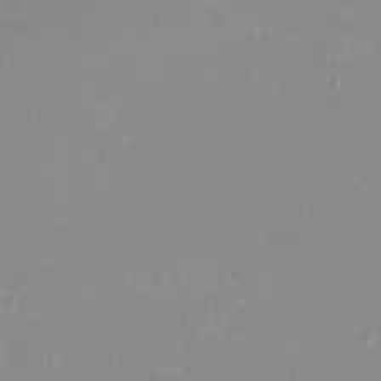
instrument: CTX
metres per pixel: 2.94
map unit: eHh
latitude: -4.2550
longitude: -76.2144
